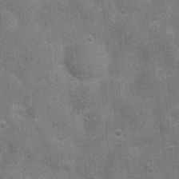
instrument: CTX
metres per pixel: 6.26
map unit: Nhu
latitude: 4.6490
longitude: -25.5938
